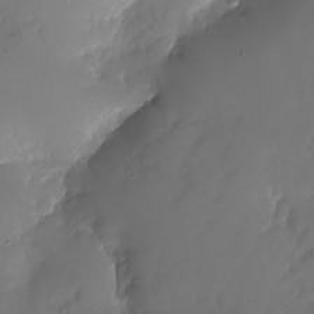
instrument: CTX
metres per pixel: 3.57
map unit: Nhu
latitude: -25.5966
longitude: -69.6883
